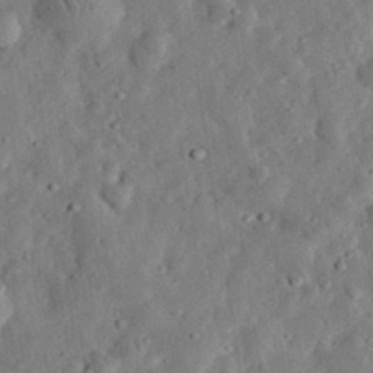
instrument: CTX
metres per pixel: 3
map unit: eHh
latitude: 33.2159
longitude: -75.4238
